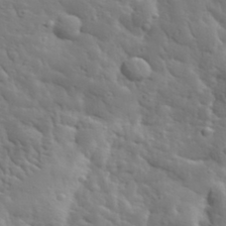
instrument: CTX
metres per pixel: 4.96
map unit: lHvf
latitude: 34.4601
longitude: -82.1577
